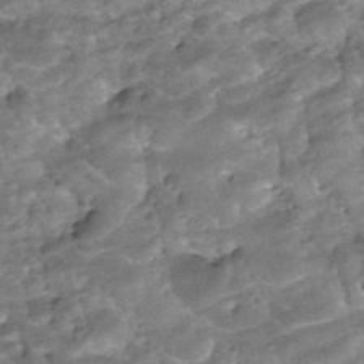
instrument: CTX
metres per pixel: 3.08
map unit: ANa
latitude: -42.0283
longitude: 104.3495
